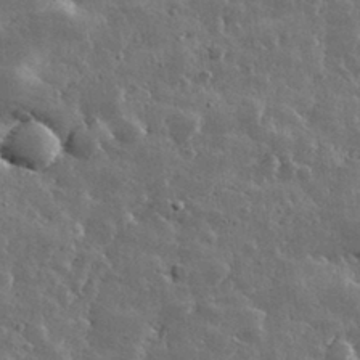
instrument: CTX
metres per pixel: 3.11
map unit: lHvf
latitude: 32.6302
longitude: -90.4601
